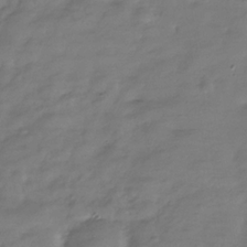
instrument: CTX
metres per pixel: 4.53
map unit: Hve
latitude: -31.6722
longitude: 91.4077
